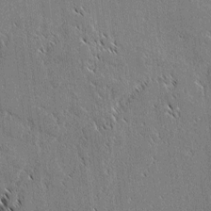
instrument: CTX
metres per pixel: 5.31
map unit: lAvf
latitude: 2.6490
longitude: -106.8947
